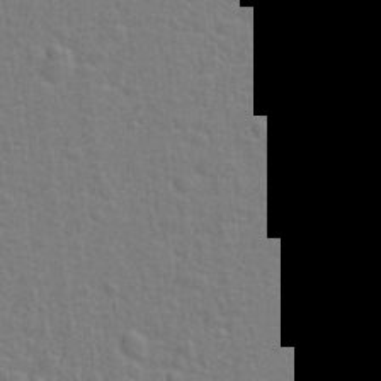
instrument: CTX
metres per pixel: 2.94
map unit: Hto
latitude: 22.4412
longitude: -47.2348
